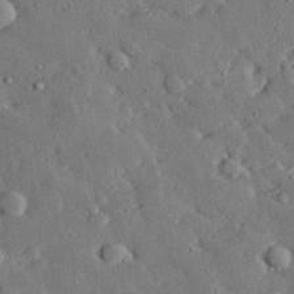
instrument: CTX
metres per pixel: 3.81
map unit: lHvf
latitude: 32.5546
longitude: -83.4048
